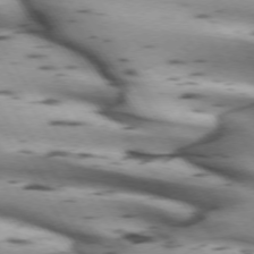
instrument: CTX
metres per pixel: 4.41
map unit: lApd
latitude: 72.3279
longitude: -53.0837
